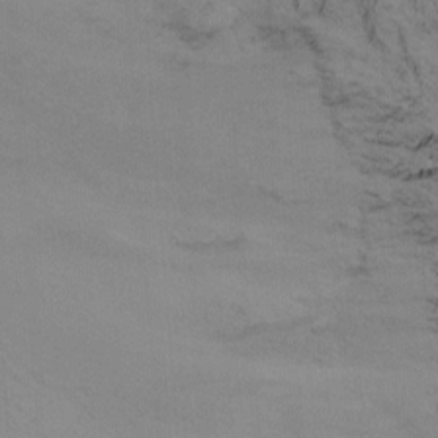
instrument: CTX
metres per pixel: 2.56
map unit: Nhu
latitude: -14.6708
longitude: -57.6127
